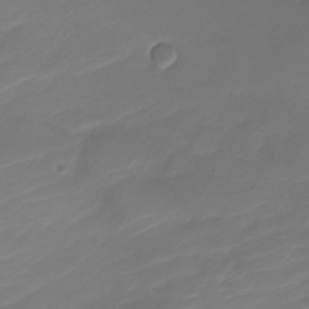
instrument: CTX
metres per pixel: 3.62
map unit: Nve
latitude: -21.4076
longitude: 105.7477
